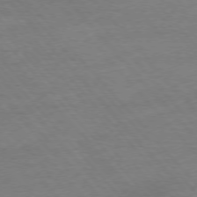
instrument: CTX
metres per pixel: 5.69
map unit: Ap
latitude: -76.9731
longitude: -95.8773
